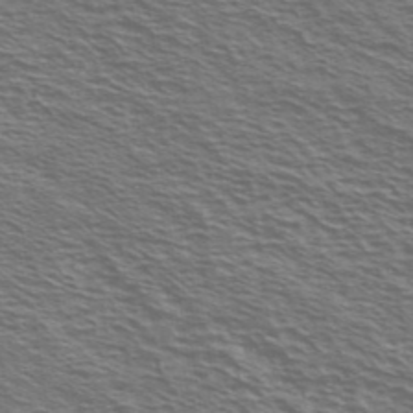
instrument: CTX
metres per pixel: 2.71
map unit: Ave
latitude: 38.0444
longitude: -109.2348
